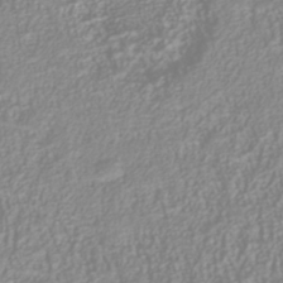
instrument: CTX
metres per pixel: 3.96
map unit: Nhu
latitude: -40.8219
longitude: -84.6869
